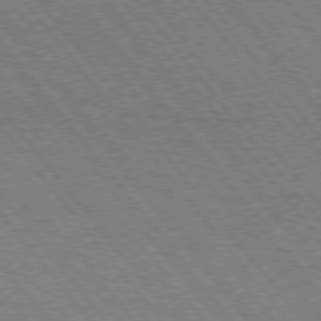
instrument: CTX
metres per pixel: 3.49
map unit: Hpe
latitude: 74.8569
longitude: -140.2522
